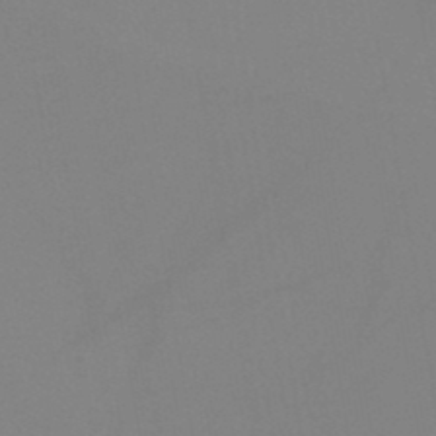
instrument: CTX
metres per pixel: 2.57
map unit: HNb
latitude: -46.5007
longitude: -43.2159
